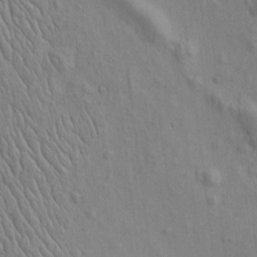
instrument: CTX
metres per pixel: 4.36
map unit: Htu
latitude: -3.7666
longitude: 156.7841
